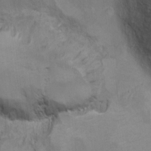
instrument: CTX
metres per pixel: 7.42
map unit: Ht
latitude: 10.4601
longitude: -32.9703
